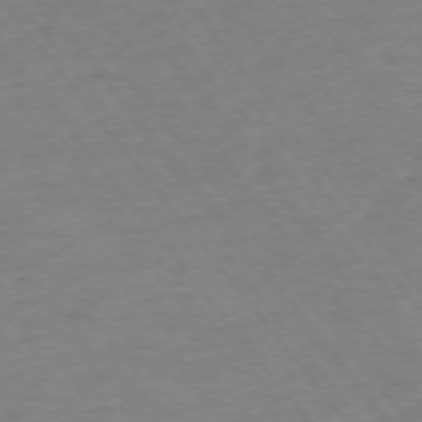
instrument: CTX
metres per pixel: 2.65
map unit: Ap
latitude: -75.6155
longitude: -82.0822
